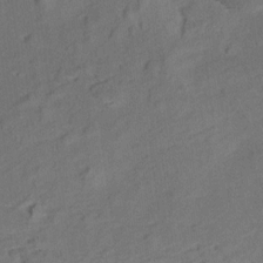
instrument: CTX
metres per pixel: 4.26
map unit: Aa
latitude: 9.7639
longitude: -140.2144
